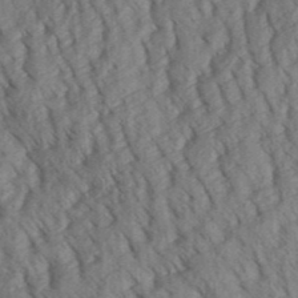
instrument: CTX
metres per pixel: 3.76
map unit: Aa
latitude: 30.4412
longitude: -138.5357
